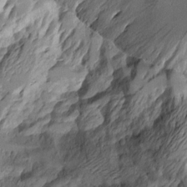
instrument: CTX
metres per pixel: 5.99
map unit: Aa
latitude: 11.4616
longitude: -127.1970
